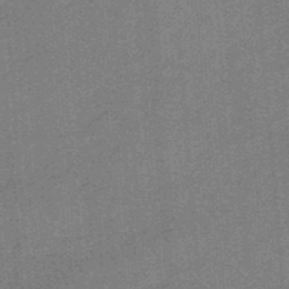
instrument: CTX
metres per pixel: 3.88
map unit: HNb
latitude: -34.7841
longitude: 57.2943
